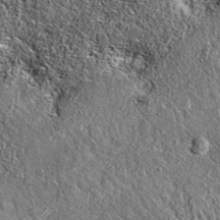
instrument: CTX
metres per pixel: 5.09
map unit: eAb
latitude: 36.4223
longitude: 110.0283
